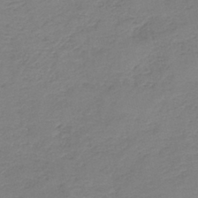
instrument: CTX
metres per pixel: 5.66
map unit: HNb
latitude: -40.7085
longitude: 50.0472
